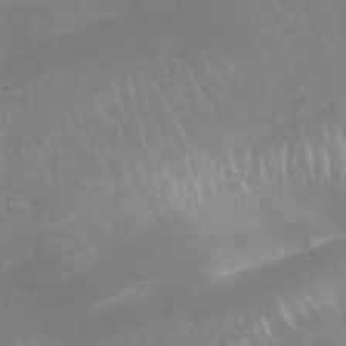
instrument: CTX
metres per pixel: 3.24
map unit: Nhu
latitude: 26.6680
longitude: -62.1767
